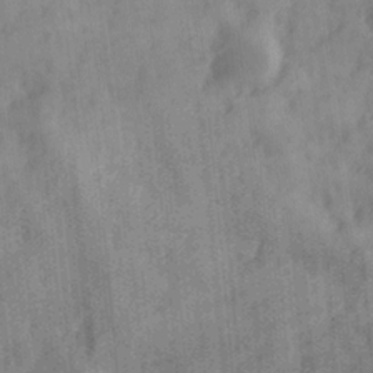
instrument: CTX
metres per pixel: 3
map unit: Ave
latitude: 19.0080
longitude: -131.8584
